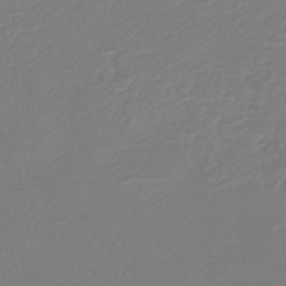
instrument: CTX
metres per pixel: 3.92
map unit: lHb
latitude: -45.0486
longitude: 60.0850
